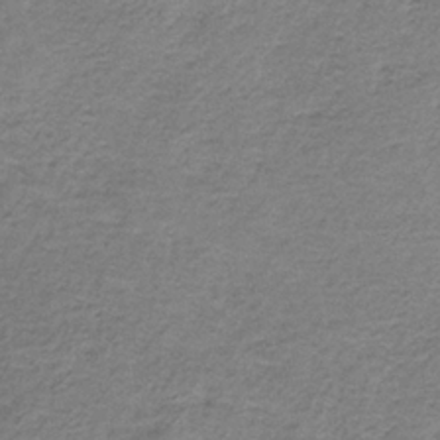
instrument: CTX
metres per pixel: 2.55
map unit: HNb
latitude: -34.5007
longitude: 56.6518
